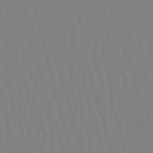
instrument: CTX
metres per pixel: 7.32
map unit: eHb
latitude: -50.5952
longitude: 74.1417
